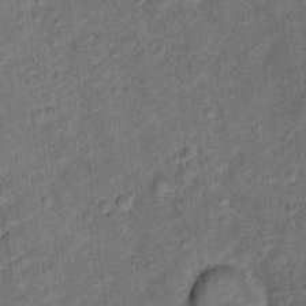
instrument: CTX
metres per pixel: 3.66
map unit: Ht
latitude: 9.4804
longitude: -38.9514
